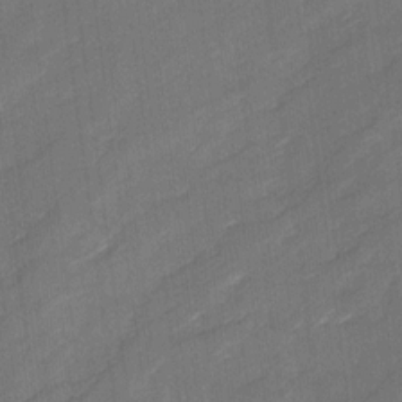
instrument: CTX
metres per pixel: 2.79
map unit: Ave
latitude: 16.7246
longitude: -136.4034
